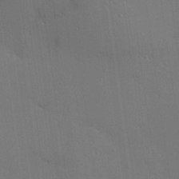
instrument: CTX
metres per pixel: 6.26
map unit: Hve
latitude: 26.7435
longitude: -90.4979
